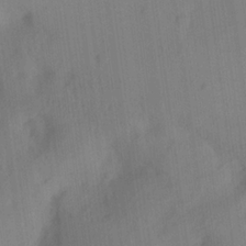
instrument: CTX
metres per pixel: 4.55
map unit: Ave
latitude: 21.5182
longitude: -138.1011
